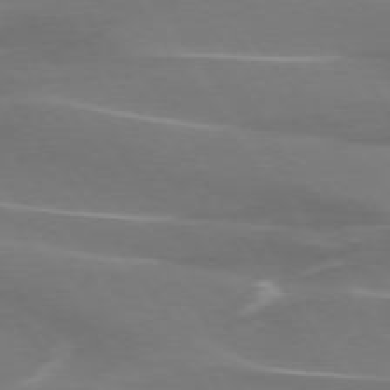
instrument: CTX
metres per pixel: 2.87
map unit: lApd
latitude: 74.4034
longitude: -61.9528
